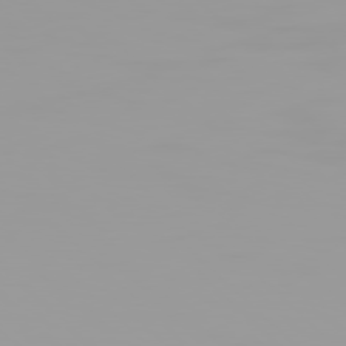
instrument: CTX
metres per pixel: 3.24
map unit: Hpe
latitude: 77.4993
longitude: -141.0836
